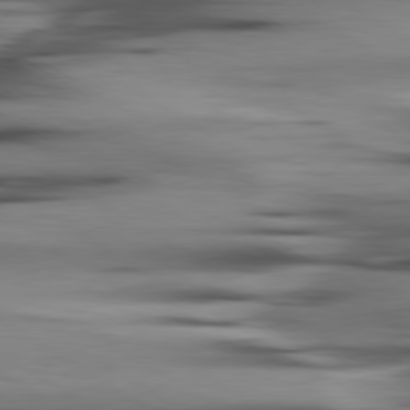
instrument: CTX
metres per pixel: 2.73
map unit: lApd
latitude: 80.3467
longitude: -121.4049
